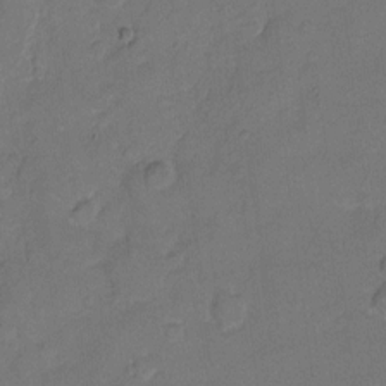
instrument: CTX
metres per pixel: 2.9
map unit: eHh
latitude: 9.5749
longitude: -64.2145
